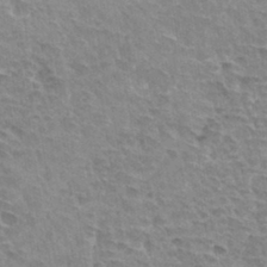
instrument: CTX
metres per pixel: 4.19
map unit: Hto
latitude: 33.4615
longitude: -44.9513
